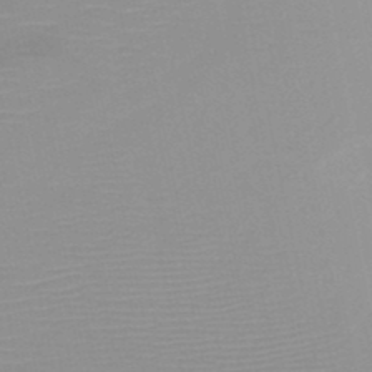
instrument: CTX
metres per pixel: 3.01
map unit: HNb
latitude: -48.0850
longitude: -43.7450
